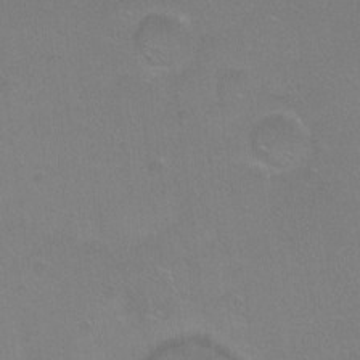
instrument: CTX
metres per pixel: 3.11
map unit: Ht
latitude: 0.5357
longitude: -33.3860
